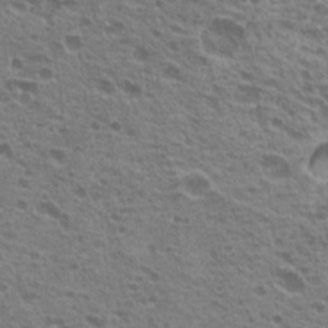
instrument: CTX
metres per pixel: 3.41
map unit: Hto
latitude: 20.0255
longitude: -31.9528
